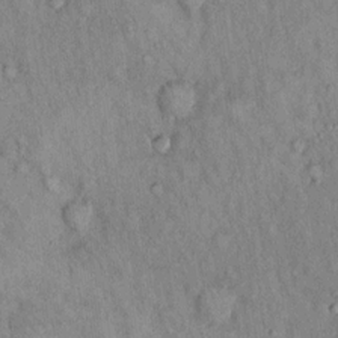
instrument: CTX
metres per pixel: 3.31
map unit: Hto
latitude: 14.6302
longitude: -61.0080
